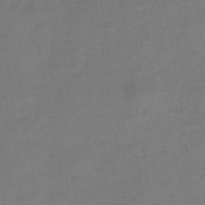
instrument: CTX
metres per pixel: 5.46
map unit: HNb
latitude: -44.5574
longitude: -38.2900
